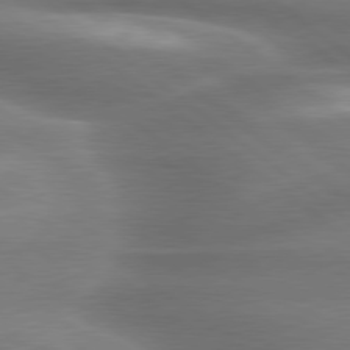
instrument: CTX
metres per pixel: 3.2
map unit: lApd
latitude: 79.6127
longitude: -118.2333
